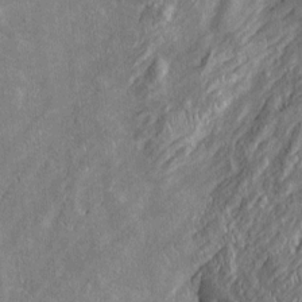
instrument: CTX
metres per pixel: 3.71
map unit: Htu
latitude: -5.6533
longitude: 156.9730
